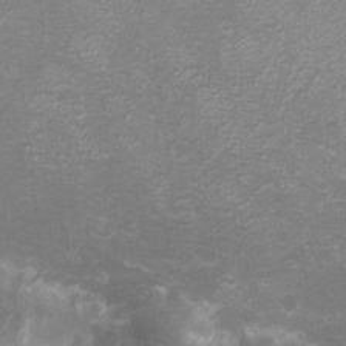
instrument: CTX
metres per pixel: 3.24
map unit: eHh
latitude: -6.8786
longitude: -78.7247
